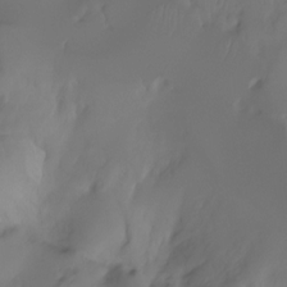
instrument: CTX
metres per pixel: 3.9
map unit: Ht
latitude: -7.4832
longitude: -29.8961
